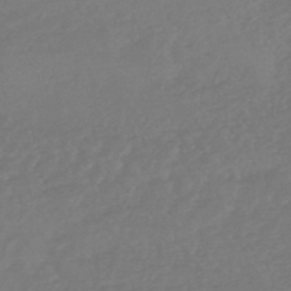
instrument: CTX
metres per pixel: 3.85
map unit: HNhu
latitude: -45.8800
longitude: 91.6533
